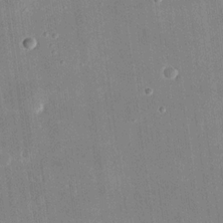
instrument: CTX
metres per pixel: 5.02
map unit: eHh
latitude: 18.1577
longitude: -70.1956
